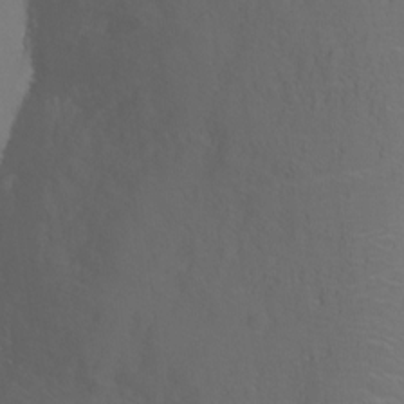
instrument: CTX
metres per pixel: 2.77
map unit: Ht
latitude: -15.7478
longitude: -41.1781
